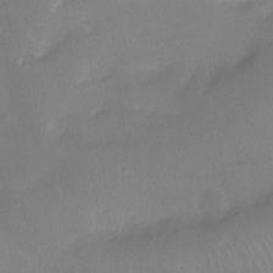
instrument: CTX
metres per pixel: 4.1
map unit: Nhu
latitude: -12.8597
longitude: -42.0255
